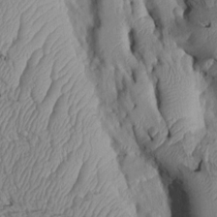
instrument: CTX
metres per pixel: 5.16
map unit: Htu
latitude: 2.4790
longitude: 149.4644
